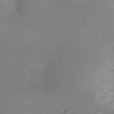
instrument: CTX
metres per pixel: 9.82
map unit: Ht
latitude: -4.8030
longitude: -16.4412
